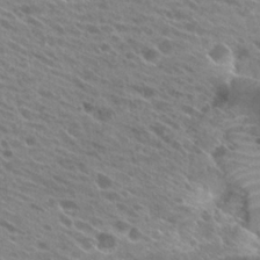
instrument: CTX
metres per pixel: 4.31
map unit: Hto
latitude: 25.0269
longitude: -40.5545
